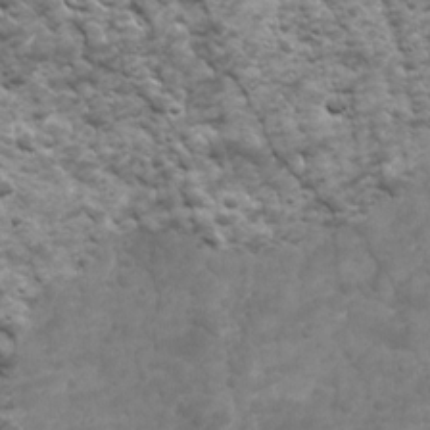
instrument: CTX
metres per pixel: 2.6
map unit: Ave
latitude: 16.7057
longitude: -132.7057
